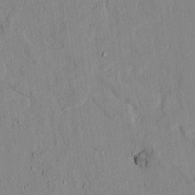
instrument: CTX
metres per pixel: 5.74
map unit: lAvf
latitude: 7.3482
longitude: 168.5573
